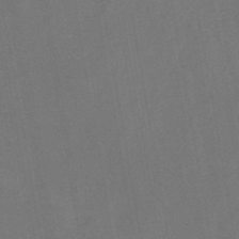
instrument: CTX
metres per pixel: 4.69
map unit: HNb
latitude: -44.4440
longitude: -39.6316
